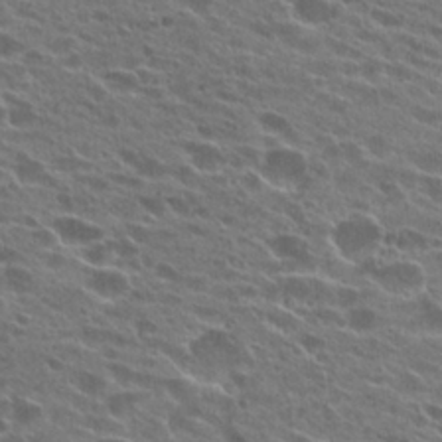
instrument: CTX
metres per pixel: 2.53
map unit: Hto
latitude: 25.6882
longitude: -42.7057
